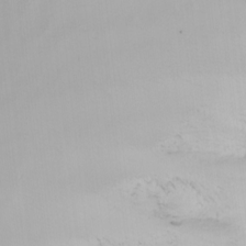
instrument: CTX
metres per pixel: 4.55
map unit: Nhu
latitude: -5.8989
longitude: -91.0458
